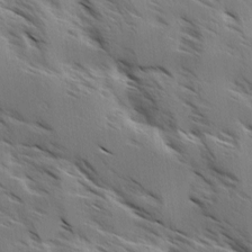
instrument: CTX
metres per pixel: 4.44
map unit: Ave
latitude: -0.2362
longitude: -111.0648
